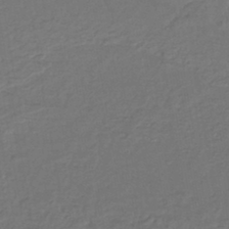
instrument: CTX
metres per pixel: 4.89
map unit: lHb
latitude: -43.1242
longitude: 64.5763
